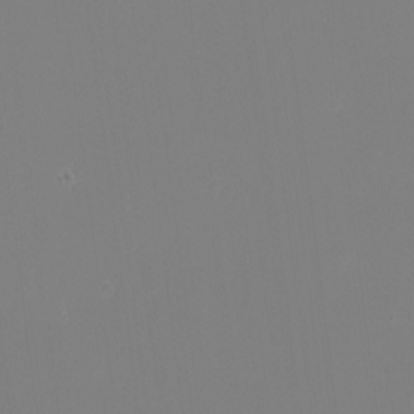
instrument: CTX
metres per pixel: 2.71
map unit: eHh
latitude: -5.3887
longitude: -86.3845
